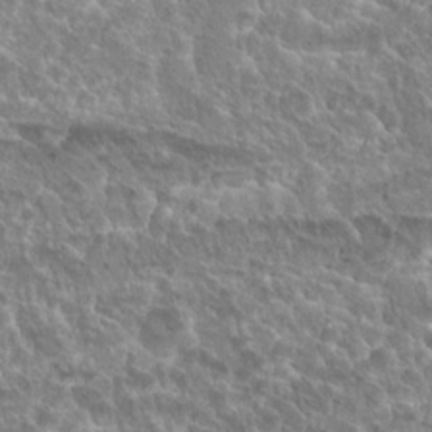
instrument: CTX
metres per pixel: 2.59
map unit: Hto
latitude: 23.2726
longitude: -39.8961
